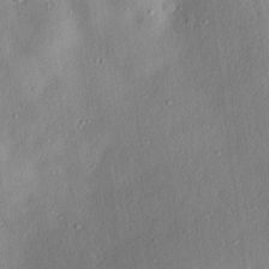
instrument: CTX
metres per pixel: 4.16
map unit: lAvf
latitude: 7.2537
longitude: 168.1794
